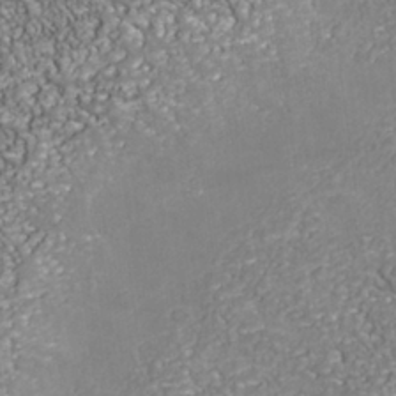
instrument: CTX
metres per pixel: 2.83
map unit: Nhu
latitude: -38.8408
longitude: -83.5749
